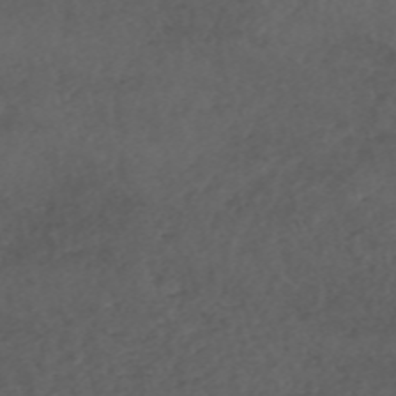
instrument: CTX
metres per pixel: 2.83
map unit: ANa
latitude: 44.6302
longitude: 37.7288
